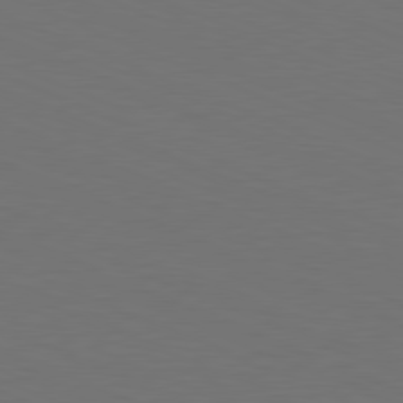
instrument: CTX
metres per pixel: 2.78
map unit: Hpe
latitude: -81.7289
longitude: 21.0864
